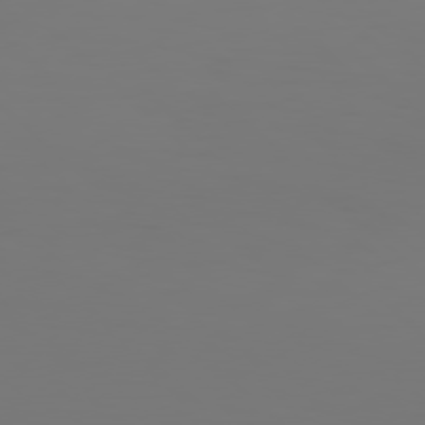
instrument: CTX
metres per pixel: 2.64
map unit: Hpe
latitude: 77.4048
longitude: -134.7813
